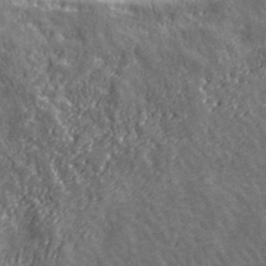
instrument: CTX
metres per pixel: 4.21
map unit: eHh
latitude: 43.0270
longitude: -91.3104
